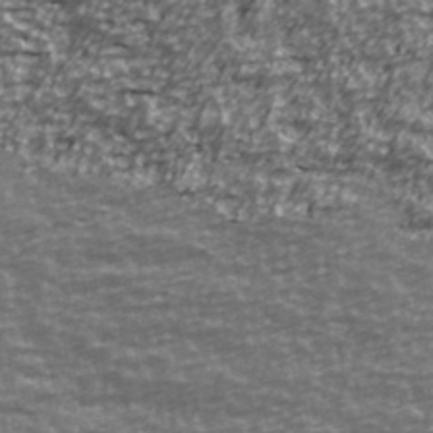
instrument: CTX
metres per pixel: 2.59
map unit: Ave
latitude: 40.8380
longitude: -114.2900
